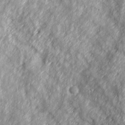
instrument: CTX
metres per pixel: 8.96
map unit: Ave
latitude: 17.4049
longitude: -133.4238
